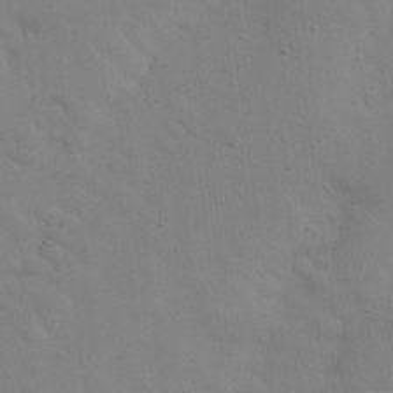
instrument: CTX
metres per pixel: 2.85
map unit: eHh
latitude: 24.2522
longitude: -69.7828
